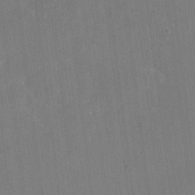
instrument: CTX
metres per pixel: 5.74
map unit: eHh
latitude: 4.4223
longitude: -67.8394
